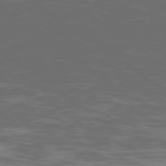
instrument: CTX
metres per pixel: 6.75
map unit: Ap
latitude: -79.2754
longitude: -103.7260
